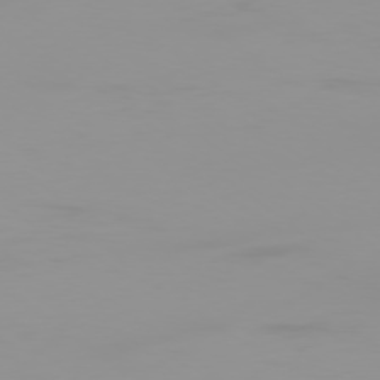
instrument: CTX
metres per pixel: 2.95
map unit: Ap
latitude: -78.9352
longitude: -95.6883
